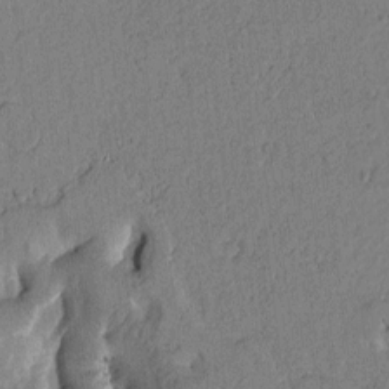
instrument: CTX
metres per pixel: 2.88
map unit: Htu
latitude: -3.2942
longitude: 167.2187
